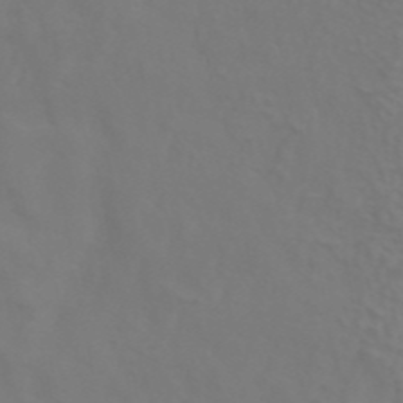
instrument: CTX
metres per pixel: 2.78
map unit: ANa
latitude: 43.2348
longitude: 23.0676
